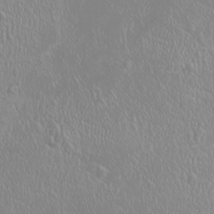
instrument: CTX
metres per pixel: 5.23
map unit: HNhu
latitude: -0.9731
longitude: 1.2754
